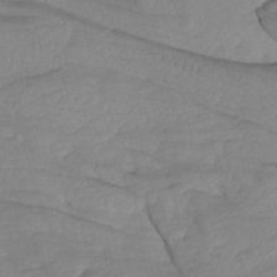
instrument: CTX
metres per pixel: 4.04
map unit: Htu
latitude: -8.2361
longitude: -65.4426
